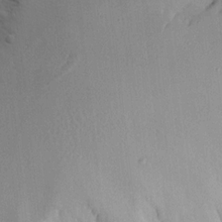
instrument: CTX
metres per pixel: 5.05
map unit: Aa
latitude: 14.7436
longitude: -141.0836
